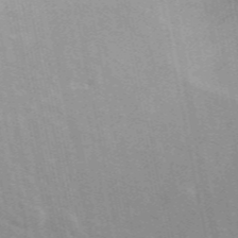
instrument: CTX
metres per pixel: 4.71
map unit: ANa
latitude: 48.2711
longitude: -75.8017
